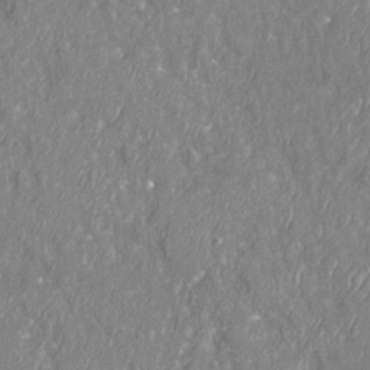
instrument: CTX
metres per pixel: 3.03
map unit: Nhu
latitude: -20.1416
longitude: -58.1011
